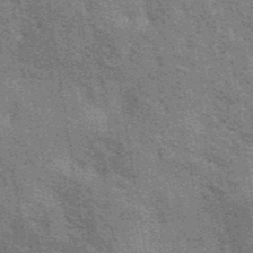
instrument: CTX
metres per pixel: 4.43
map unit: eAb
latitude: 40.9891
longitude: 107.1242
